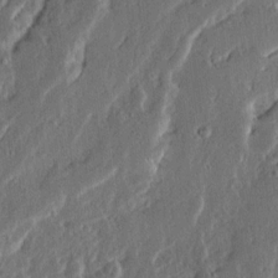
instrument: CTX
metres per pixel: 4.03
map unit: Ave
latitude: 14.2334
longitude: -137.1592
